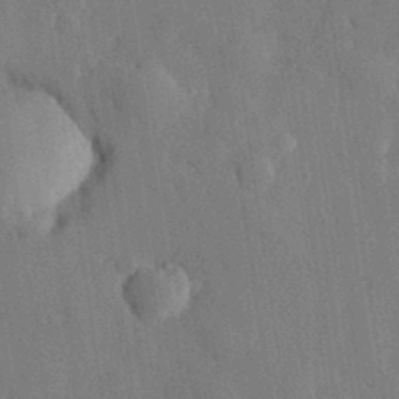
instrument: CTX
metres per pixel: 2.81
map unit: eHh
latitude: 28.6868
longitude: -80.2900
